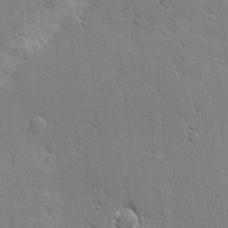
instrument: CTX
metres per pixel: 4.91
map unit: eHh
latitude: 1.9717
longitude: -77.9717
